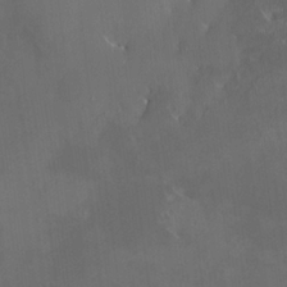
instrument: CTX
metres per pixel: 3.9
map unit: HNhu
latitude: 4.6301
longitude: 13.5966
